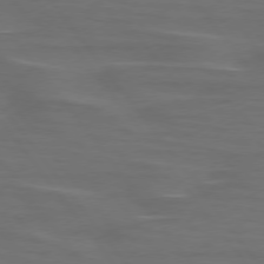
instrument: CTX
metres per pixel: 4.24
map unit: lApd
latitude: 75.5560
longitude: -79.4994
